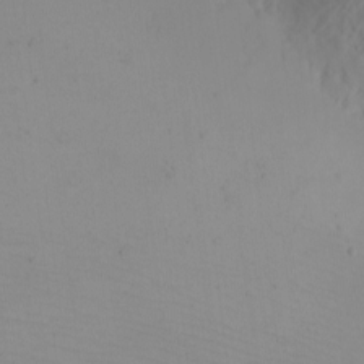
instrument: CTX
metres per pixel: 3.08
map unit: eHh
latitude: -5.5588
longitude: -83.0269
